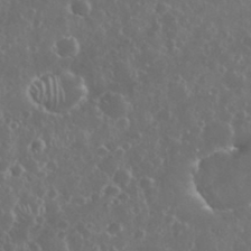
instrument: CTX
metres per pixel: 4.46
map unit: eHh
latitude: 33.9717
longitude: -60.8191
